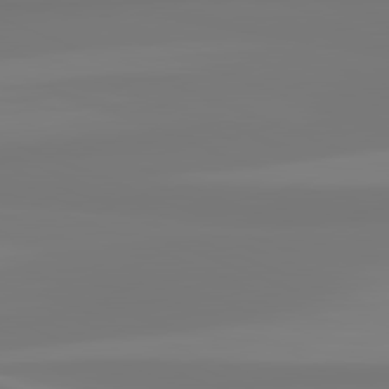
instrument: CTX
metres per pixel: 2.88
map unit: lApd
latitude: 81.7072
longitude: -176.7057
